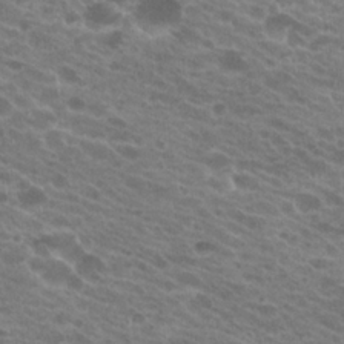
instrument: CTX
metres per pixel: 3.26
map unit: Hto
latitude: 21.8017
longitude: -38.2900
